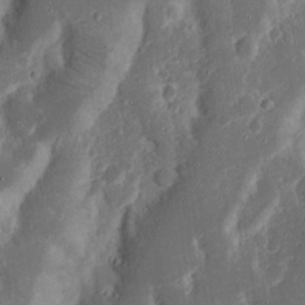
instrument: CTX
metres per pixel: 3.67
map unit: Nhu
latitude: 18.2711
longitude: -73.5938
